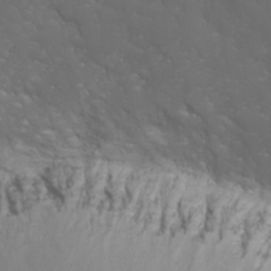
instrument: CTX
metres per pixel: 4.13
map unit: Nhu
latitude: 23.8583
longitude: -61.3859
